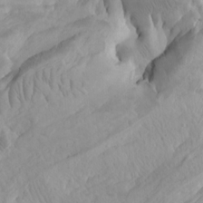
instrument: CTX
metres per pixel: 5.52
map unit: Htu
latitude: -8.1984
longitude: -66.9891
